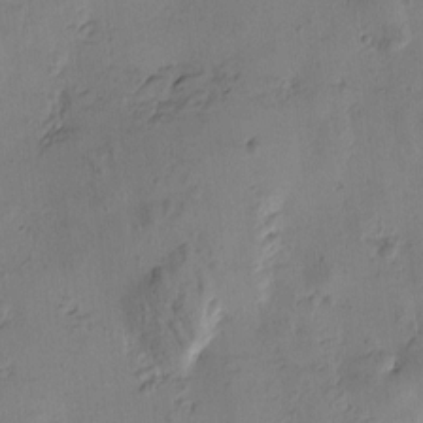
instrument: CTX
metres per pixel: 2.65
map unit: Htu
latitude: -3.7288
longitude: -176.6112
